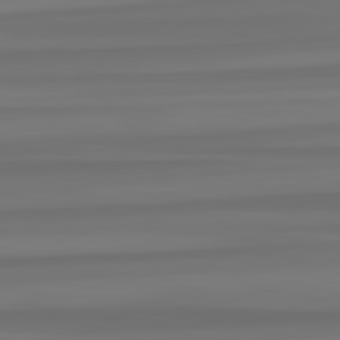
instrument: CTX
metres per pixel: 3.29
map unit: lApd
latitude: 82.4790
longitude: -173.7260
